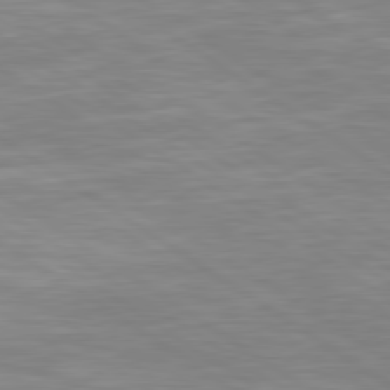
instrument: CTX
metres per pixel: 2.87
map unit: Hpe
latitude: 79.3104
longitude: -127.8395
